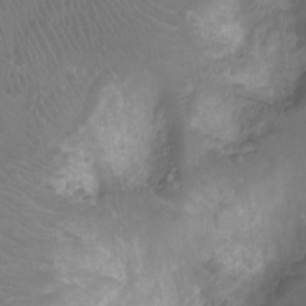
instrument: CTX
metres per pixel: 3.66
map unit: Ht
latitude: -7.9745
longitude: -19.7071
